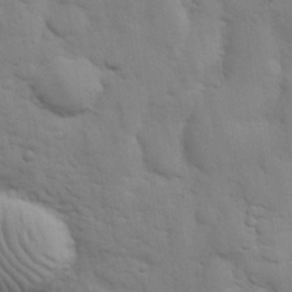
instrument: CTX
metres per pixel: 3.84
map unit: eHh
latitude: 27.8961
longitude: -75.3104
